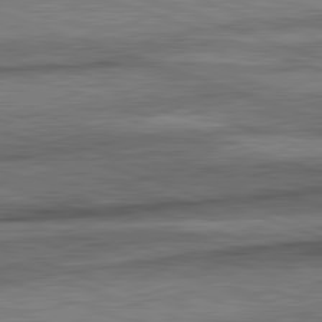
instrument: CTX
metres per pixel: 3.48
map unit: lApd
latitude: 82.3278
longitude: -163.2726
